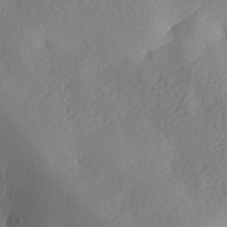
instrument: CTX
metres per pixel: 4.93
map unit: lAa
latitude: -8.3873
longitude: -128.2333
